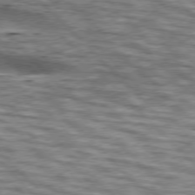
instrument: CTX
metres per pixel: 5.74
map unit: lApd
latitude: 76.4790
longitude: -58.5924
